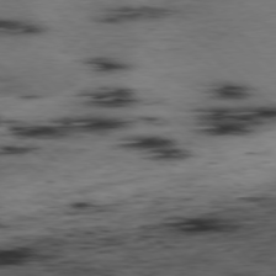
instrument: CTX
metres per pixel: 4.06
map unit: Hpe
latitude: -77.7289
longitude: 13.5777
